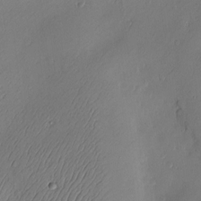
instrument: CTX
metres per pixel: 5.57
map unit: Nve
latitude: -10.3873
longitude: 173.4265
